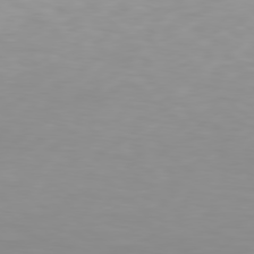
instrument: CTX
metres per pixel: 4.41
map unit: Hpe
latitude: 78.1578
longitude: -169.8395
